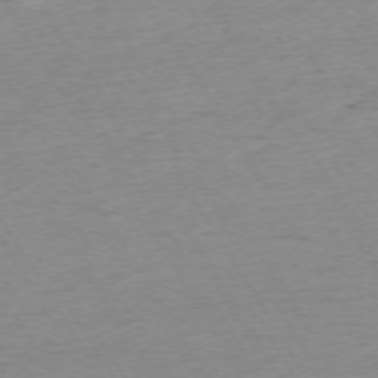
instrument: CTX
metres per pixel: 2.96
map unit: Ap
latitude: -73.0864
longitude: -68.8002
